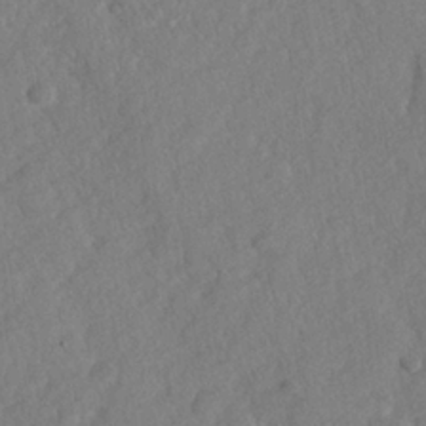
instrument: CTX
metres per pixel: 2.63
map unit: lHvf
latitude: 24.1766
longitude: 144.1984
